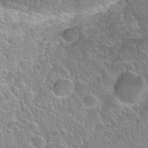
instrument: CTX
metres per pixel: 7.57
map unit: Hto
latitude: 26.1389
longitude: -50.4223
